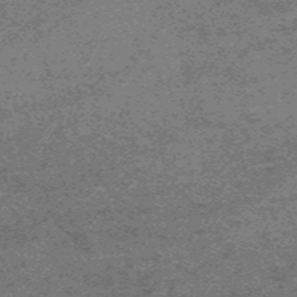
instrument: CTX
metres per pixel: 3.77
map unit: HNb
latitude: -55.6911
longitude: -45.6694
